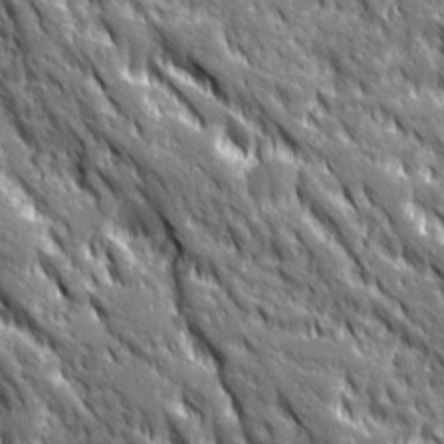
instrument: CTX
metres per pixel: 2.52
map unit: Ave
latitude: 19.9150
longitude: -135.0458
